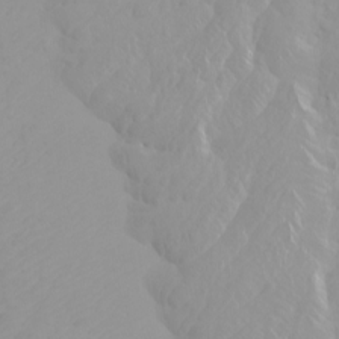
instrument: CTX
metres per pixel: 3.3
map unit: Htu
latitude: -4.1794
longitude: -72.5357
